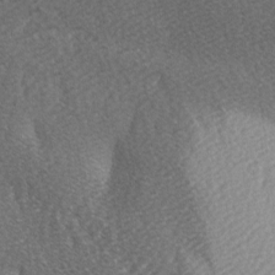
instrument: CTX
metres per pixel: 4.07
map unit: lAa
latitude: -5.0675
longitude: -120.8191
